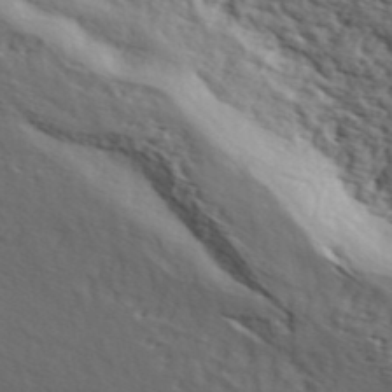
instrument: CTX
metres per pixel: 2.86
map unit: ANa
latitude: 43.3104
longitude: 46.5007
